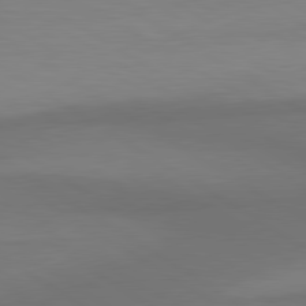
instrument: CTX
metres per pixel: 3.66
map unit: lApd
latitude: 80.7435
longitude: 160.4440
